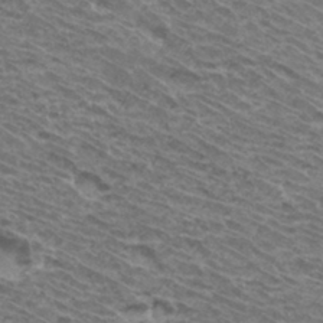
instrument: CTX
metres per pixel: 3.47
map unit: Hto
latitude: 33.5371
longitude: -40.9891
